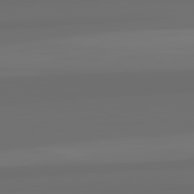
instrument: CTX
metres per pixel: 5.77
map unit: lApd
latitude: 82.8191
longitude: 162.5007
